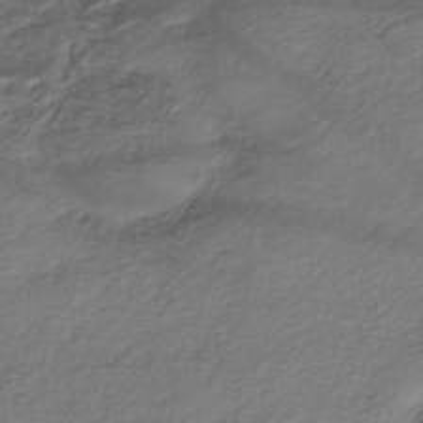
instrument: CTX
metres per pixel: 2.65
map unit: eHh
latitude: -42.5762
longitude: 117.4454
